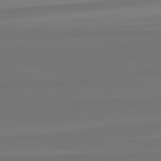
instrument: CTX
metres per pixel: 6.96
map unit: lApd
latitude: 82.4790
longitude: -176.0444
